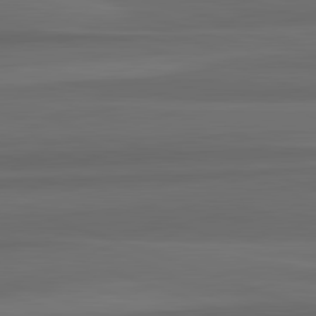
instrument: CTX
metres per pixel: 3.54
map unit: lApd
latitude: 82.8002
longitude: 176.8219
